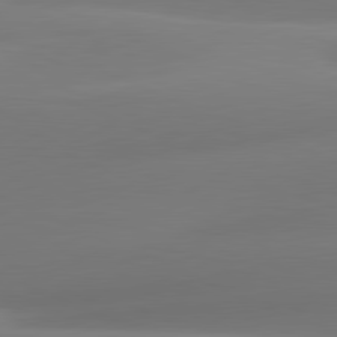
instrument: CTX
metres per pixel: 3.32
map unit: lApd
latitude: 81.1781
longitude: -161.4615
